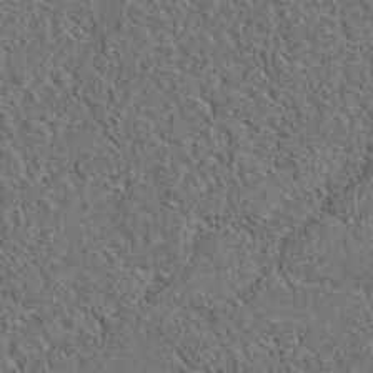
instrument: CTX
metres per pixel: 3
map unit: eAb
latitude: 36.3467
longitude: 112.9920
